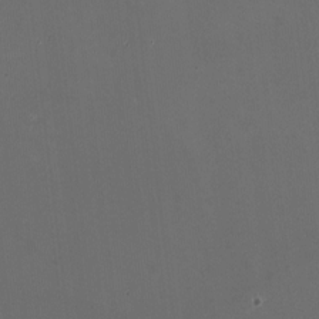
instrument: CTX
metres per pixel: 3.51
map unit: HNhu
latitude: -2.3873
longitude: -3.1592
